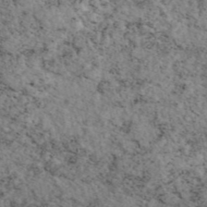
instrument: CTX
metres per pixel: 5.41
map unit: eAb
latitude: 45.1781
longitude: 113.7100
